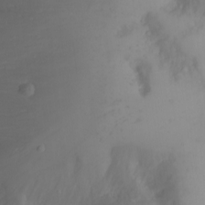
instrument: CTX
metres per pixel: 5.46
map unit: Nhu
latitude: -4.9352
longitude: -86.5168
